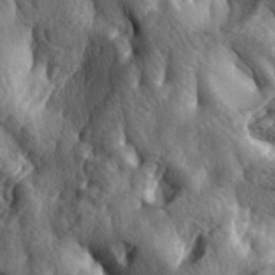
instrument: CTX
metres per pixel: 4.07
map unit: lAa
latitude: -4.9541
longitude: -124.4223
